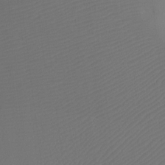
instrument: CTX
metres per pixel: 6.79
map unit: Ht
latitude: -6.8597
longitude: -34.5168
